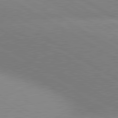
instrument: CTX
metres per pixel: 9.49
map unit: lApd
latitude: 80.5924
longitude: 126.0472
